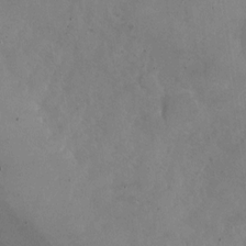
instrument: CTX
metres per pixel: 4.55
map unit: Nhu
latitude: -27.3887
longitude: -58.2334
